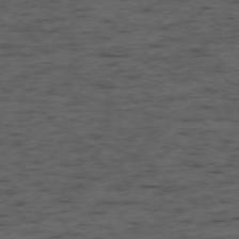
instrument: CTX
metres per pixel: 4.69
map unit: Ap
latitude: -76.2173
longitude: -91.5371
